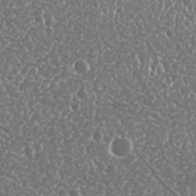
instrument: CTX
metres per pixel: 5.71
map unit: Nhu
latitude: 25.3292
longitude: -58.2712
